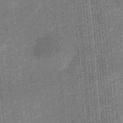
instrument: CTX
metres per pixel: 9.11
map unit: eHb
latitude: -31.9367
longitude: 73.7855
